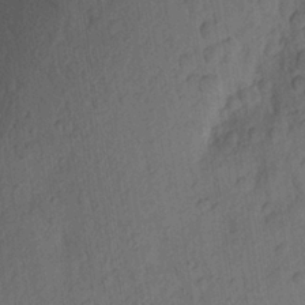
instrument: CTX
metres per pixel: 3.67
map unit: Aa
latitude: 23.9717
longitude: -148.9325
